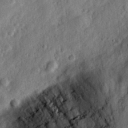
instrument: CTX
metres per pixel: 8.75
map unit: eHh
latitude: 28.8191
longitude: -74.3089
